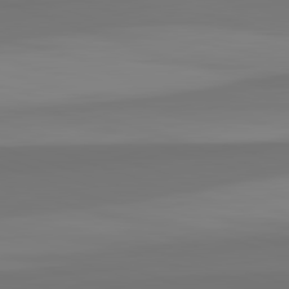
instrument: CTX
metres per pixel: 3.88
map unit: lApd
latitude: 82.7624
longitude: 158.4251
